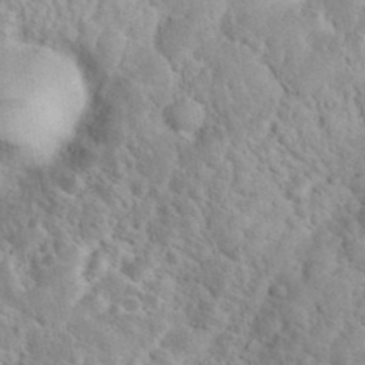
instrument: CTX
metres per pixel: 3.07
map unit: eHh
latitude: 36.4790
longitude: -61.1214
